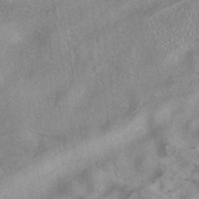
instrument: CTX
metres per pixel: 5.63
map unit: eAb
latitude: 40.7813
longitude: 103.4643
